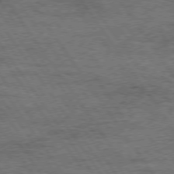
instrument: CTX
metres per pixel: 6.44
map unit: Hpe
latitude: 74.4790
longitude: -151.8583
